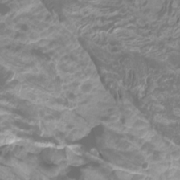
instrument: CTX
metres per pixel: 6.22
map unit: Htu
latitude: -11.0109
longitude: -74.7435
